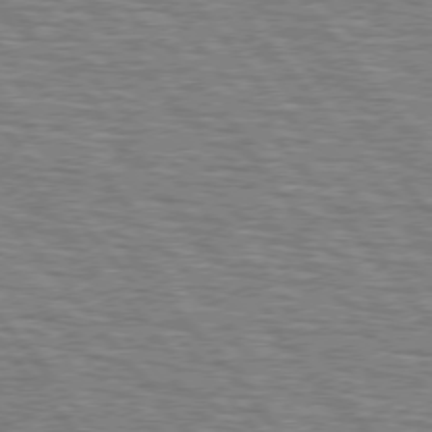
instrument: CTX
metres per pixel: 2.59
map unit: lApd
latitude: 75.6316
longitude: -76.1389
